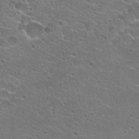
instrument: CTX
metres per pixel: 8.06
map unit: Hto
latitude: 23.1592
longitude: -41.6693
